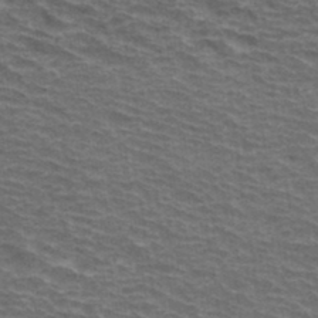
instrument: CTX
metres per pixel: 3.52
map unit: Hto
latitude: 34.5168
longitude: -40.3089
